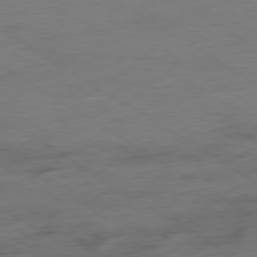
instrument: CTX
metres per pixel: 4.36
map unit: Ap
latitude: -79.9556
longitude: -52.7246
